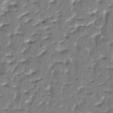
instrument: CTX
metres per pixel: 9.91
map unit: HNhu
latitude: 4.7435
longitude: 9.8044
